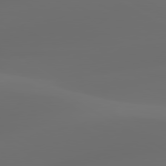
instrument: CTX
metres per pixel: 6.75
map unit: lApd
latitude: 80.5168
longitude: -85.8206
